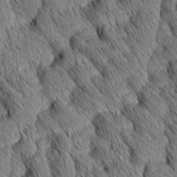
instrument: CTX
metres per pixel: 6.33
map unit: Aa
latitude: 6.4979
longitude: -130.5735
